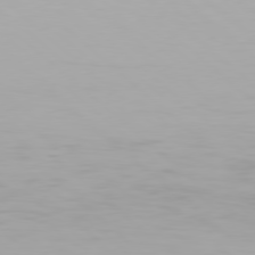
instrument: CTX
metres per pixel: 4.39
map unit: Hpe
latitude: 77.7827
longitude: -133.3482
